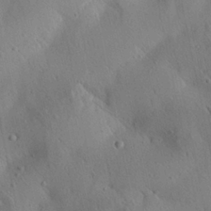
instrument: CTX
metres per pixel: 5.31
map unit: Aa
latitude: 25.1214
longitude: -143.1970
